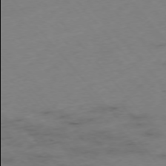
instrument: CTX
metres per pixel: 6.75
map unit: Hpe
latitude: -76.0850
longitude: -17.9906
